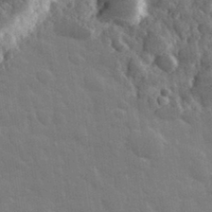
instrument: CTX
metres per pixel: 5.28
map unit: eHh
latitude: 32.7624
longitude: -70.1389
